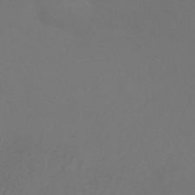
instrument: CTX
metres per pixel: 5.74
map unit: HNhu
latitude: -43.8800
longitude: 94.2172
